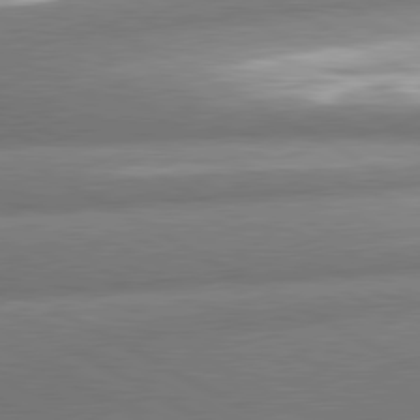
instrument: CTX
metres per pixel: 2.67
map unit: lApd
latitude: 80.5924
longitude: -163.4616
